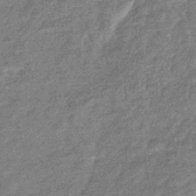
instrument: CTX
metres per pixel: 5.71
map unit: eHb
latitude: -36.9919
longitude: 80.0850
